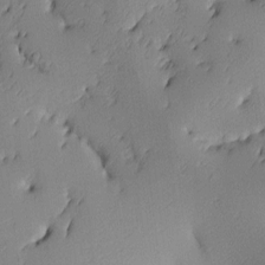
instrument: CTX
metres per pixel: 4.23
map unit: lAa
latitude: 4.1767
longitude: -116.0444
